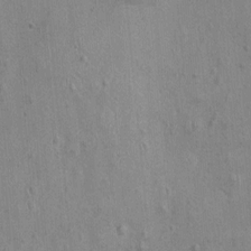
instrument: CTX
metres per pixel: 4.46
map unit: Nhu
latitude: -0.2551
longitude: -15.8017
